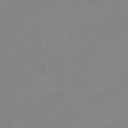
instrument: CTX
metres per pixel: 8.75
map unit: Nhu
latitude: 22.8191
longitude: -62.9325
